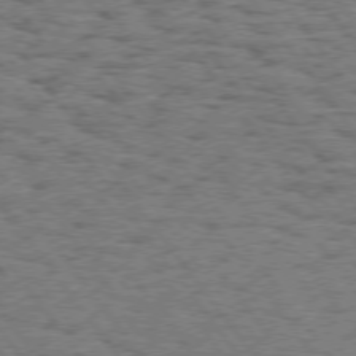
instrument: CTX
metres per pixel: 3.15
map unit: Hpe
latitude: 74.4223
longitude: -135.1781
